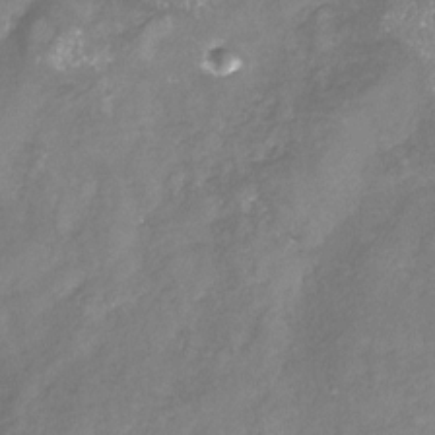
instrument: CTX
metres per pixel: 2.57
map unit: Nhu
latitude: -23.8989
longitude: -57.5560
